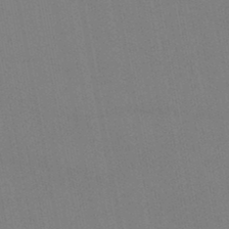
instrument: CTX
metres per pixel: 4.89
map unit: lHb
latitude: -46.4251
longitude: 70.7085
